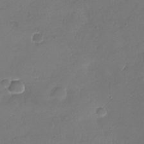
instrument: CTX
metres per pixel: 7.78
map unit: Nhu
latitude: -27.9178
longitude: -61.1781
